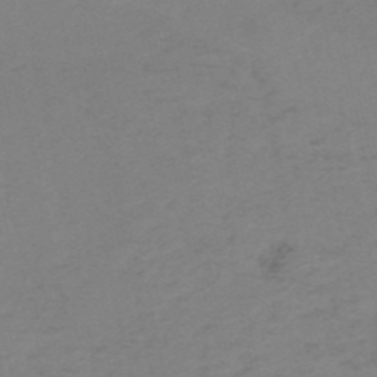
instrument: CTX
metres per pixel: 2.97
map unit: HNb
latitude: -52.1416
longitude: -52.2334
